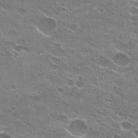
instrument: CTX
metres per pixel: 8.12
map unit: Hto
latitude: 23.7827
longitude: -42.3089
